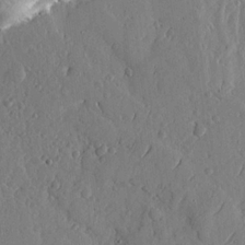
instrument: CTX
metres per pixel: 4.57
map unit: lHvf
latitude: 18.2333
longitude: -114.4978
